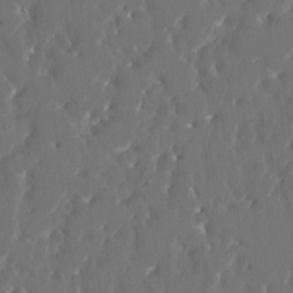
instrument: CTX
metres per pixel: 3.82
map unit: HNhu
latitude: 4.2522
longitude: 10.0472
